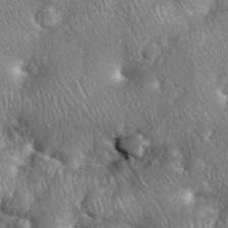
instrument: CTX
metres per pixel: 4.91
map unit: eHh
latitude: 38.6868
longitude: -57.3859
